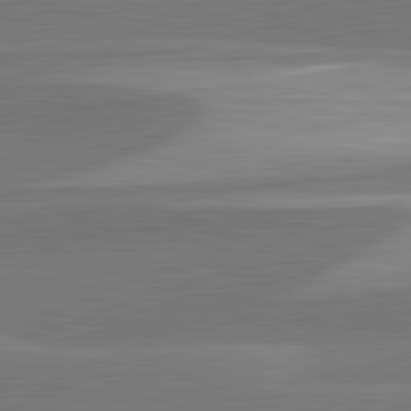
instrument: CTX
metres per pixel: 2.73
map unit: lApd
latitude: 82.4223
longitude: 137.7099
